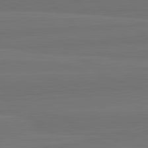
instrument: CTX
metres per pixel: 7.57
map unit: lApd
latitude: 82.6868
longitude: 164.2362
